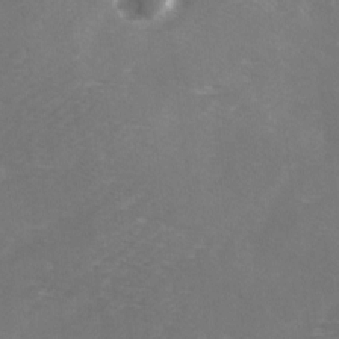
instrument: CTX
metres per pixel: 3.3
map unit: Ave
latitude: 1.6316
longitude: -111.4238
